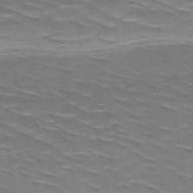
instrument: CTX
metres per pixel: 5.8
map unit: HNb
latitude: -48.2551
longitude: -48.1011
